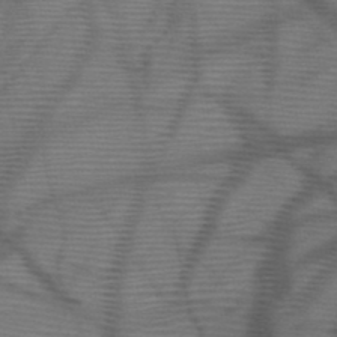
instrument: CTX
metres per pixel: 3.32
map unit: HNb
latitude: -47.3698
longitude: -40.6679
